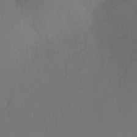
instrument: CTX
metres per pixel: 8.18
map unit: Ht
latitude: -7.9367
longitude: -30.9514
